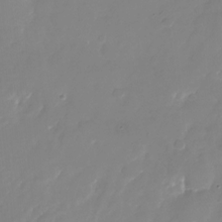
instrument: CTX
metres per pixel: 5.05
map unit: Nhu
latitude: -24.6707
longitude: -69.3860
